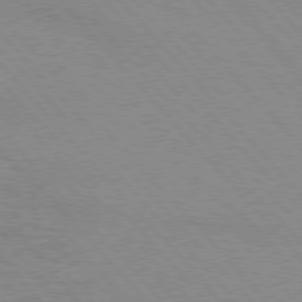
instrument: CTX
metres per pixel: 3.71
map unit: lApd
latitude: 76.3467
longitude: -86.5168
